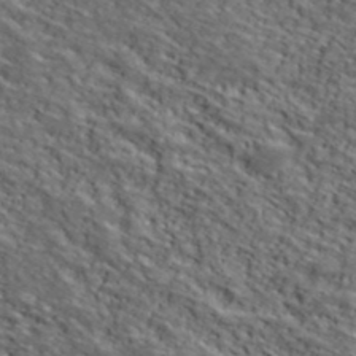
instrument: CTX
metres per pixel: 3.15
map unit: lHvf
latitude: 39.4615
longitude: -86.8191
